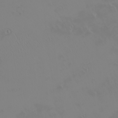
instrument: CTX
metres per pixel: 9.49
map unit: eHh
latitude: -2.0849
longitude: 19.8233
